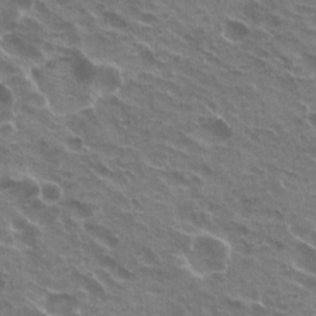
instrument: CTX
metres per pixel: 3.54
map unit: Hto
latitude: 22.1578
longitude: -31.8017
